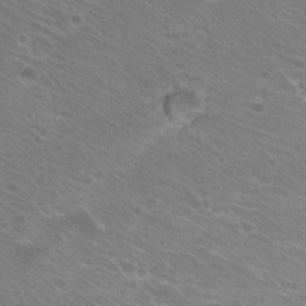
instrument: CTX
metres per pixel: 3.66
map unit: Hto
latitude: 20.5546
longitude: -32.5924
